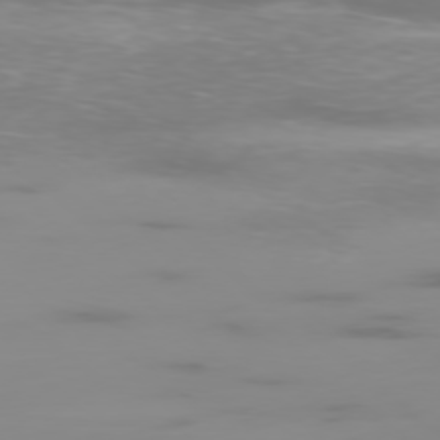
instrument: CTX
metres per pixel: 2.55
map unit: Ap
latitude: -77.9367
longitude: -62.6491
